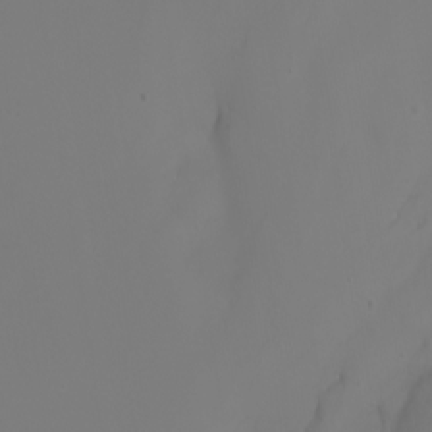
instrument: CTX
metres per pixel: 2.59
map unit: Nhu
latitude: -7.0864
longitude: -82.9891
